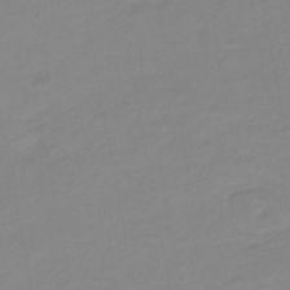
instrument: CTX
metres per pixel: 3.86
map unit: eHb
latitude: -46.4062
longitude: 88.9730
